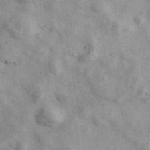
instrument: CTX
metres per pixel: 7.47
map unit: Ave
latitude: 39.8583
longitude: -110.5357
